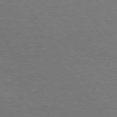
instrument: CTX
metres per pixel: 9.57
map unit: Hpe
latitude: 75.9150
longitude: -140.3845
